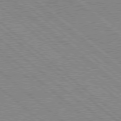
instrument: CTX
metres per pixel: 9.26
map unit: Hpe
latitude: 78.1956
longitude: -160.1767
